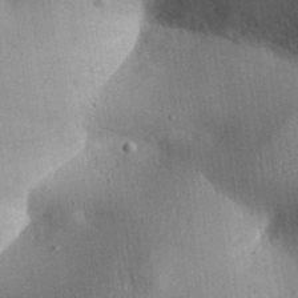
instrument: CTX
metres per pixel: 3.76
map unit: Aa
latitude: 31.7450
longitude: -144.2333
